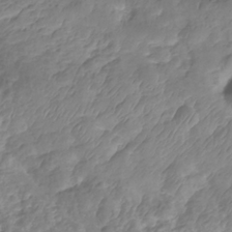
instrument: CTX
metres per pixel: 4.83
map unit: Nhe
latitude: -36.0850
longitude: -178.7247
